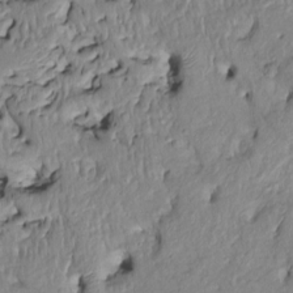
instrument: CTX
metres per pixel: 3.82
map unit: Htu
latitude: -6.1228
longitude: 154.5951
